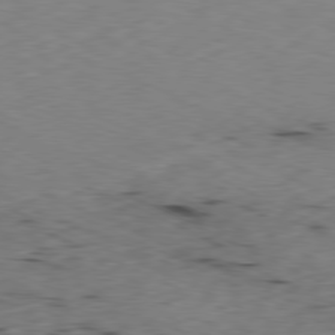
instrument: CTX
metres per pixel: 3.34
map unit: Ap
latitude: -80.0472
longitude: -67.3859
